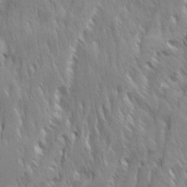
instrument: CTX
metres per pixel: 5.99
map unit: Ave
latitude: 14.6302
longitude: -134.1955
